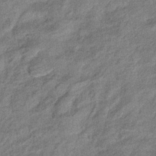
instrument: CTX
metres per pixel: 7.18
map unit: eHb
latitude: -39.5021
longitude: 80.3118
